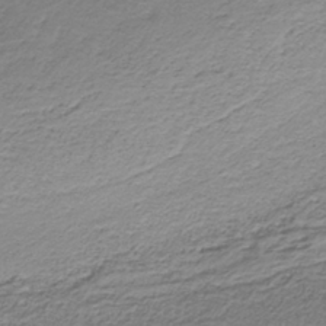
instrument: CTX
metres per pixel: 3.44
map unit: HNb
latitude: -35.0297
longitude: 58.2550
